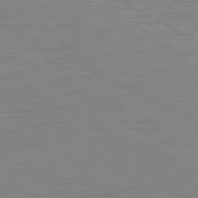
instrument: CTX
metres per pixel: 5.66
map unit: Ap
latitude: -80.6519
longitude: -77.5560
